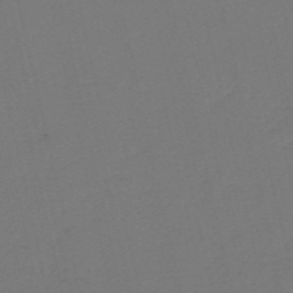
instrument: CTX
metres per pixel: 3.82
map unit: HNb
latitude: -54.4818
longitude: -39.0836
